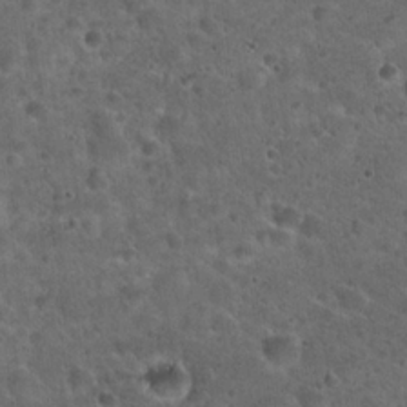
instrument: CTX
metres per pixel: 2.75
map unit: Hto
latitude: 22.1767
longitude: -53.1970
